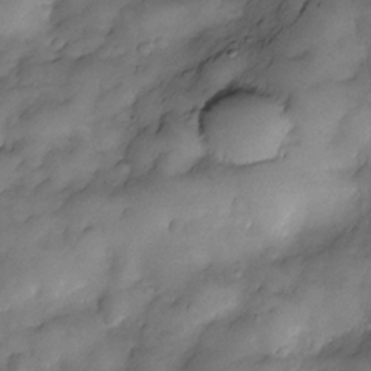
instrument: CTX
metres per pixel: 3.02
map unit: Nve
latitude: -25.8989
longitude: -148.7057
